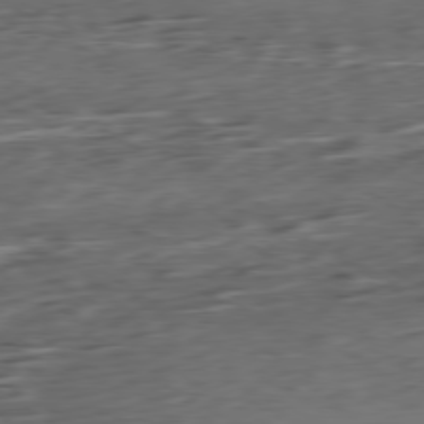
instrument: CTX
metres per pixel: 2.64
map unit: Ap
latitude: -79.2376
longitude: -57.5938
